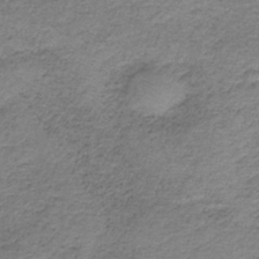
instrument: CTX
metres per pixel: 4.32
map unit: HNb
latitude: -33.8989
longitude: 60.7274
